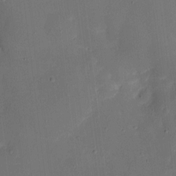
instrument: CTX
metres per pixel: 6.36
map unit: eHh
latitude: 5.4615
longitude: -68.4223
